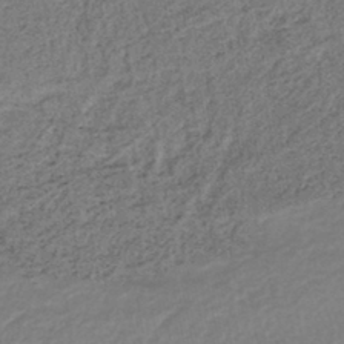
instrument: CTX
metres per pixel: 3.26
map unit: lHb
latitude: -41.2565
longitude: 63.0675
